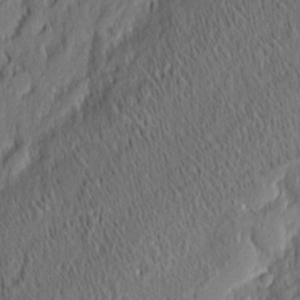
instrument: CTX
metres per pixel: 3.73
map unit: eHh
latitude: 5.8772
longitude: -76.5545
